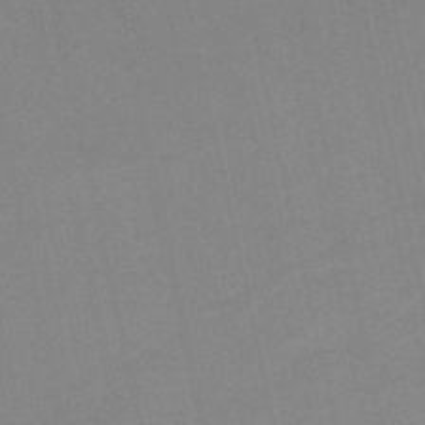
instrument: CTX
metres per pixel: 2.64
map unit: HNb
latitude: -51.7289
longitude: -50.6490
